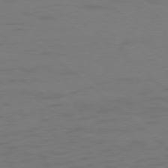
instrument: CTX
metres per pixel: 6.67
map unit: Ap
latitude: -77.3699
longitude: -76.2144
